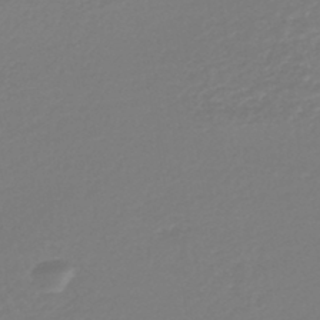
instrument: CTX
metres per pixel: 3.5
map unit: lHb
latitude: -44.7841
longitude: 78.1039
